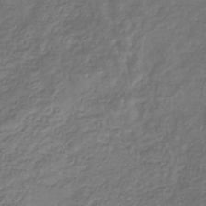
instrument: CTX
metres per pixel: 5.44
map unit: eHb
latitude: -31.8233
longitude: 73.1431
